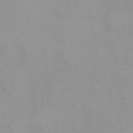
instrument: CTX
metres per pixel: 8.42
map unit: eHh
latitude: 21.7072
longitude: -64.5735
